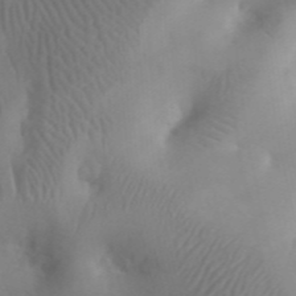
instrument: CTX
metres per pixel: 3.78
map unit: eHh
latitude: 25.7071
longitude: -66.9513
